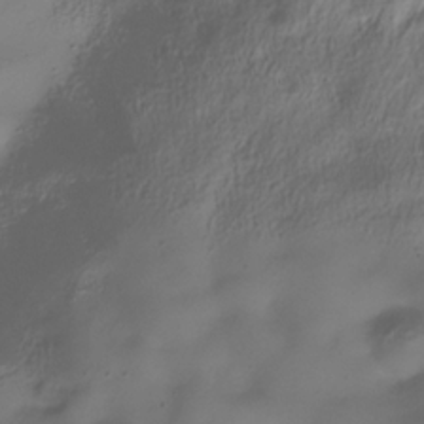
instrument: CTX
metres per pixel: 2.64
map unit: Hve
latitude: -31.5966
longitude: 94.2928
